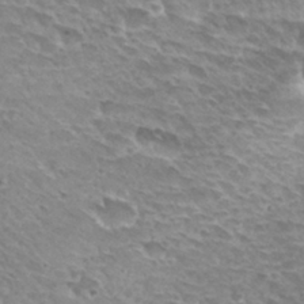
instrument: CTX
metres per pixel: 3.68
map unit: Hto
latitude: 30.2523
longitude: -42.1200
